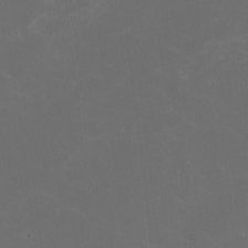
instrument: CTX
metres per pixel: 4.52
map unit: HNhu
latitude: 1.5182
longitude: -2.6679
